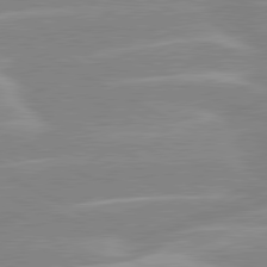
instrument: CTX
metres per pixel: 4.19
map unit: lApd
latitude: 80.4412
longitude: -124.3467
